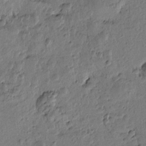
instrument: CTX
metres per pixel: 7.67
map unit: Htu
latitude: -0.4818
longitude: -176.0444
